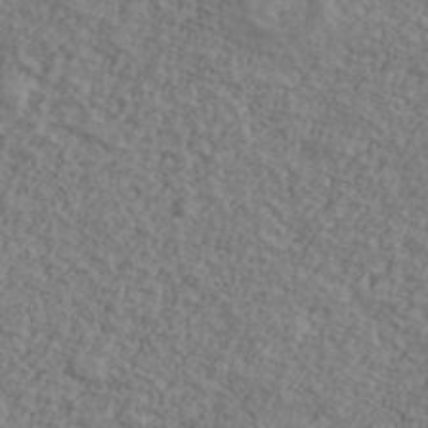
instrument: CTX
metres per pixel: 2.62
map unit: Ave
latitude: 40.8569
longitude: -110.9703
